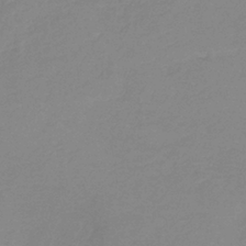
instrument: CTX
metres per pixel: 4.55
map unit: HNb
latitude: -36.4062
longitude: 54.9920
